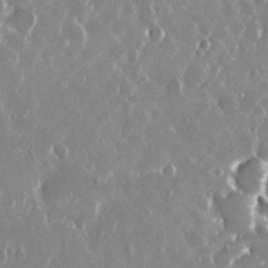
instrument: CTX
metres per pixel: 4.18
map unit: Nhu
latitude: 29.3670
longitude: -62.0633
